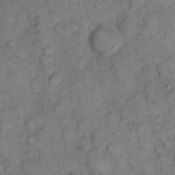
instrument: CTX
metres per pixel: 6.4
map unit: eHh
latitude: 9.0459
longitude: -63.7261
